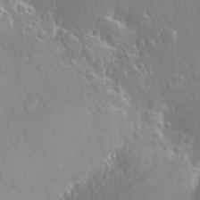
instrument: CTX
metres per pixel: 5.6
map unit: Nhu
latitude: 26.5357
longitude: -57.3670
